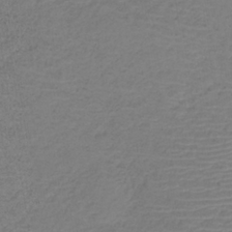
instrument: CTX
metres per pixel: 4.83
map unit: lHb
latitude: -34.5952
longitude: 64.1606
